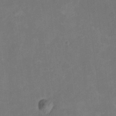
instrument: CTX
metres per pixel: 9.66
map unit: Nhu
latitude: -17.2187
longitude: -56.4978
